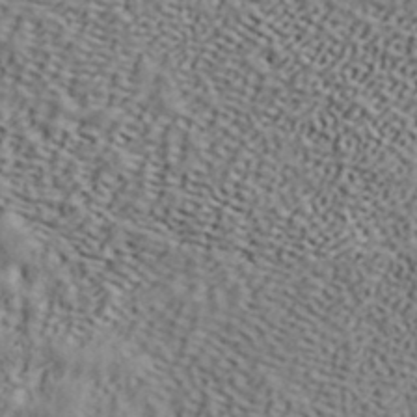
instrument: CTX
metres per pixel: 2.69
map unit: ANa
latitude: 42.1578
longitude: 52.6896
